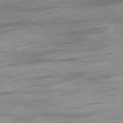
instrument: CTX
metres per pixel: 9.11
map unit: Ap
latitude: -81.3510
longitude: -87.0269
